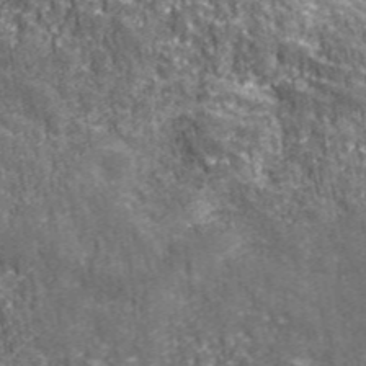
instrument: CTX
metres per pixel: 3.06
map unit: eHh
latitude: 43.4427
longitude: -90.7813
